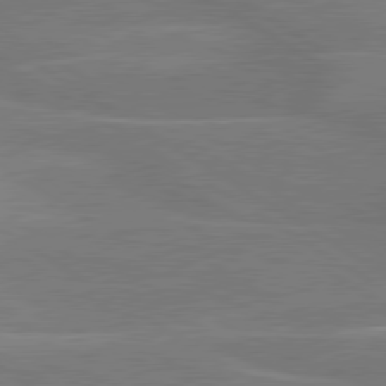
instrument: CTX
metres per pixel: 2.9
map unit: lApd
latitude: 79.7639
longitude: -123.0458
